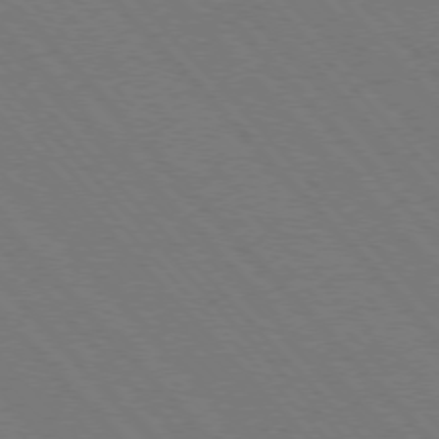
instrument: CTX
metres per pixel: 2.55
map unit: Hpe
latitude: -76.8975
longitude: -12.9325
